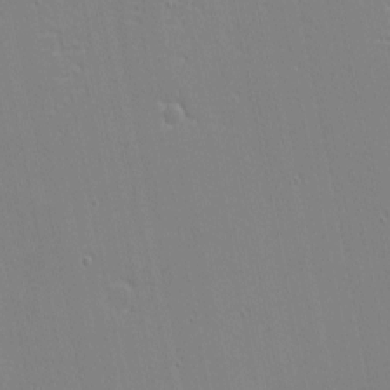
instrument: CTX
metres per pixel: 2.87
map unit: eHh
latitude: -3.5399
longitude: -81.1592
